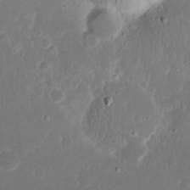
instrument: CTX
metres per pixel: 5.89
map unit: eHh
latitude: 17.1592
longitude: -72.7436
